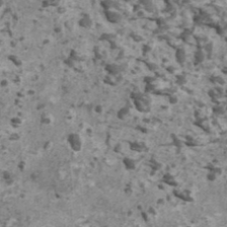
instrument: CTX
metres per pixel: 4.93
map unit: HNhu
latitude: 1.5749
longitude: 4.9730
